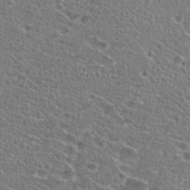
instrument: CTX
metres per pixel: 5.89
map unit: Hto
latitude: 25.9528
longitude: -46.6869
